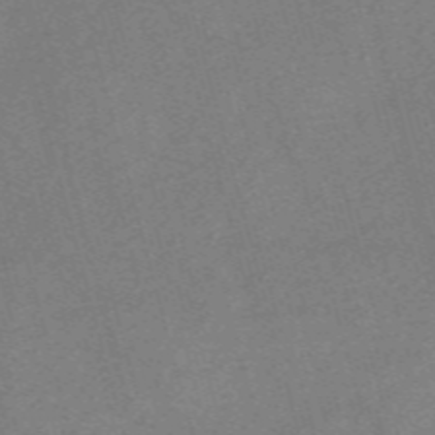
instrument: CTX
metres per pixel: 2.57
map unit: Nve
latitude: -59.4265
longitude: 65.1054
